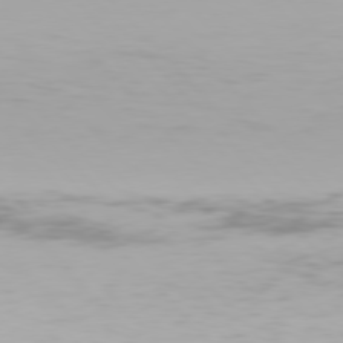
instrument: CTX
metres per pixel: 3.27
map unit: Hpe
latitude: 77.0647
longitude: -170.1200
